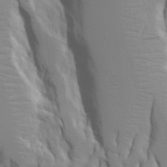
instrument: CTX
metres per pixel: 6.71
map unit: Aa
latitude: 20.5924
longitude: -124.1766
